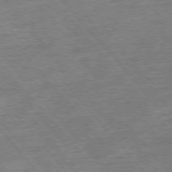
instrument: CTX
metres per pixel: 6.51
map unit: Ap
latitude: -77.0675
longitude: -96.4979
